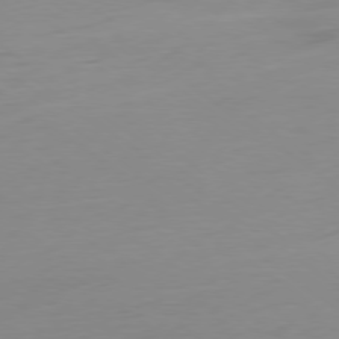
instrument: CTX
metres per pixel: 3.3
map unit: Ap
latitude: -79.0297
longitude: -65.5749
